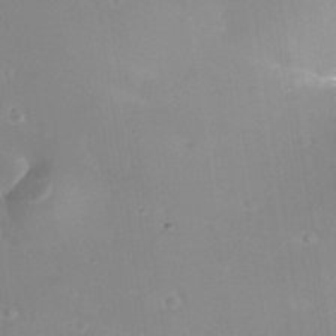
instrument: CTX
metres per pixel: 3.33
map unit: Nhe
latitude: -35.5021
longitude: -118.1955
